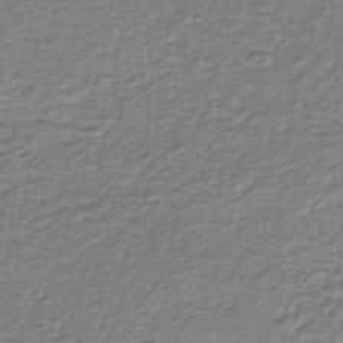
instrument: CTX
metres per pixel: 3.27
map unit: lHb
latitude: -42.3306
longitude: 69.8422
